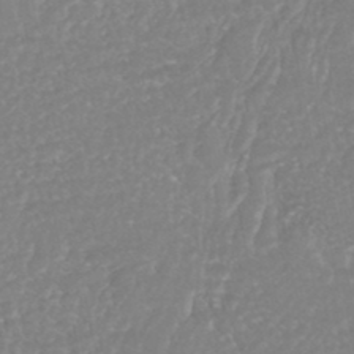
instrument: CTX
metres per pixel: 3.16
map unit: HNhu
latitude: -47.0297
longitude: 98.0472
